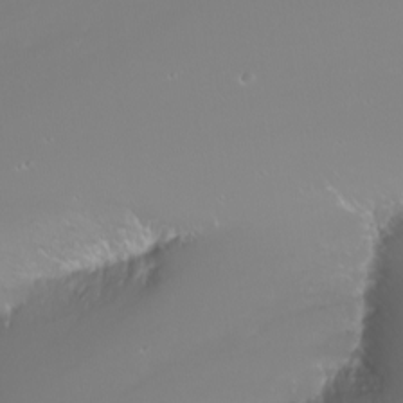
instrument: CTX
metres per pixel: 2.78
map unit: Nhu
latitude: -7.5777
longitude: -82.4978
